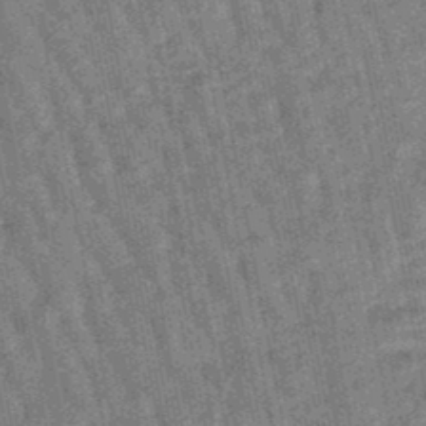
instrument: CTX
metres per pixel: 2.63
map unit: lHb
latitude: -47.8044
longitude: 77.7667
